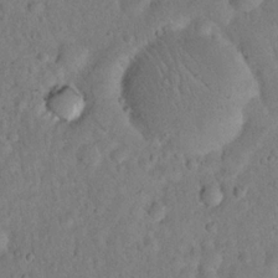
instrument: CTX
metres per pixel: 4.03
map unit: eHh
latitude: 19.5938
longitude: -62.8191
